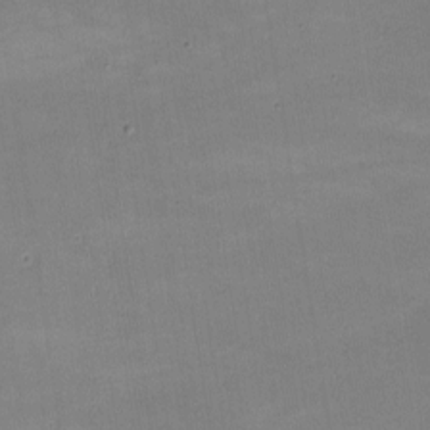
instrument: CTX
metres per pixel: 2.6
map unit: lHvf
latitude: -9.8233
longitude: -101.7261
